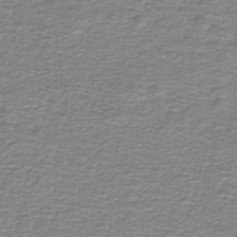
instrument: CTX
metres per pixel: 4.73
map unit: lHb
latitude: -41.1242
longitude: 55.4643
